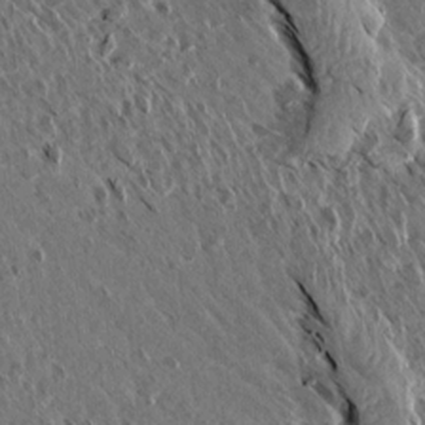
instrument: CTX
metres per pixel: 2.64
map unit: Aa
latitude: 13.8017
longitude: -143.6127
